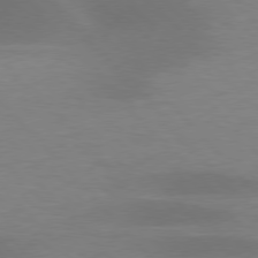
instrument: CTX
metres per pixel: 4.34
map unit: lApd
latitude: 77.0458
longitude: -58.9703
